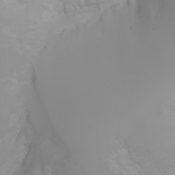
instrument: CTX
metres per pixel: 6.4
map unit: Aa
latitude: -6.4062
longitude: -85.4049
